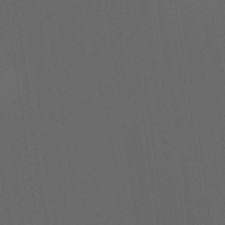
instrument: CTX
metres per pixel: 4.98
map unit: Aa
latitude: 28.2144
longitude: -136.5546
